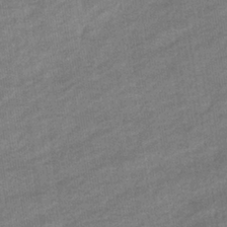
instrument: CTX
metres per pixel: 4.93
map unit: eHb
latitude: -36.6140
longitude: 77.5777
